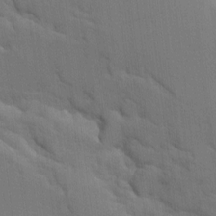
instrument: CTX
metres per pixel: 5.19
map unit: Ave
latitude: 9.6694
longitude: -102.6490
